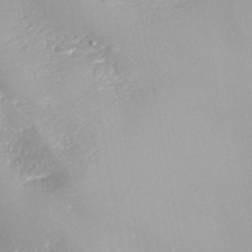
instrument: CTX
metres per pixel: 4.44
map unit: ANa
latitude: -41.1242
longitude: 105.0108
